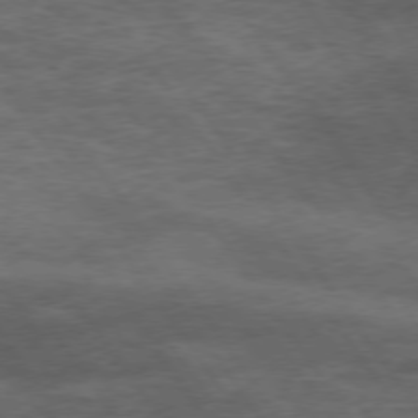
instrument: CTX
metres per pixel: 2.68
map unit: Hpe
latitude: 74.4601
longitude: -142.7246
